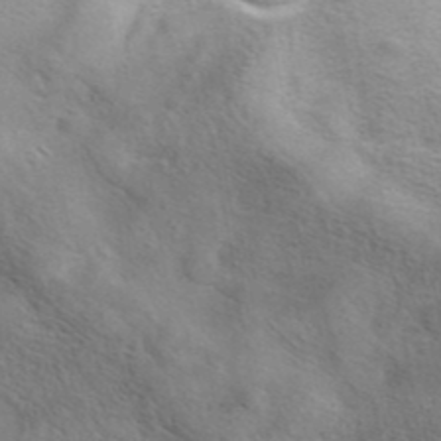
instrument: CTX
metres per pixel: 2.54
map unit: eAb
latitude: 41.6127
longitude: 103.7100
